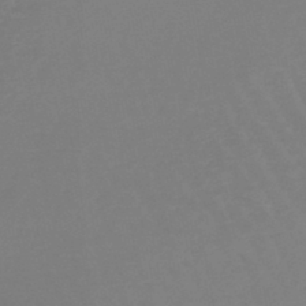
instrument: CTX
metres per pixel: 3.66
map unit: lHb
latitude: -45.6911
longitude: 78.2739
